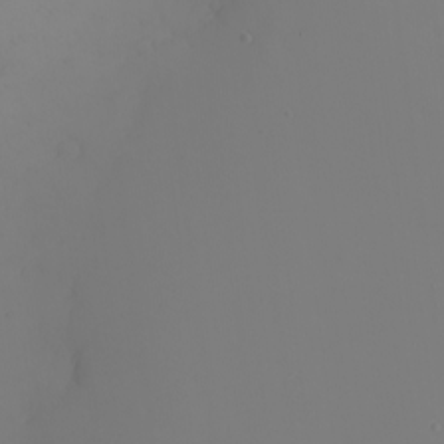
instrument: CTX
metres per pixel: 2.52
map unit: eHh
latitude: -5.3320
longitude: -87.1403
